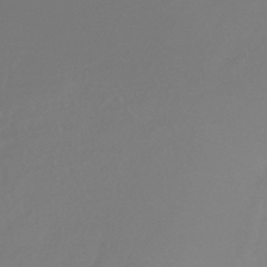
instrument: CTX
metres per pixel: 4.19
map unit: HNb
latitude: -45.1242
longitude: -42.2901
